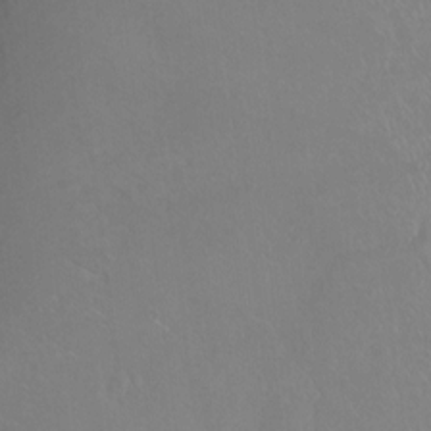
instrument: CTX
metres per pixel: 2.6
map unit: Ht
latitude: -14.4440
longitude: -44.1955
